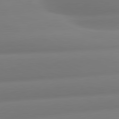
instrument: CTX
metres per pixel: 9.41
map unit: lApd
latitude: 80.9325
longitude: -160.8380
